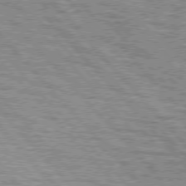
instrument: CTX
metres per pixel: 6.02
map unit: lApd
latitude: 77.0836
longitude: -71.5371
